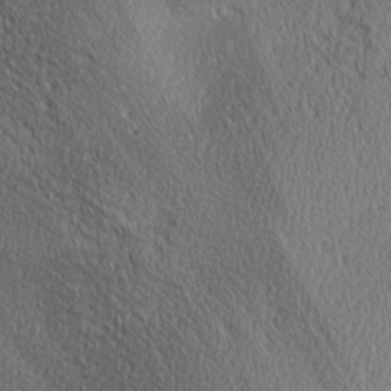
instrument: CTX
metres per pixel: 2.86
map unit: lAa
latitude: 0.6679
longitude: -116.0444
